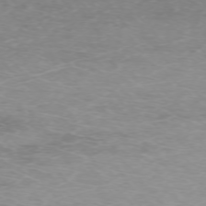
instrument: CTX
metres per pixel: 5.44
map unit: Ap
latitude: -74.3873
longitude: -77.0269
